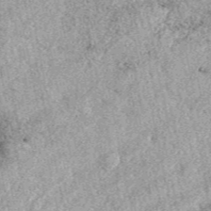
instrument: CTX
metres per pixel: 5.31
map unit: eAb
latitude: 39.0269
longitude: 110.2551
